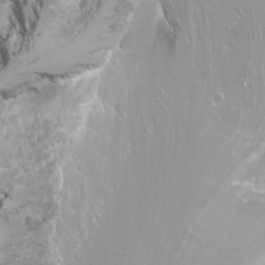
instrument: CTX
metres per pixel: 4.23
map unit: Nhu
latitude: -11.3510
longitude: -64.8569
